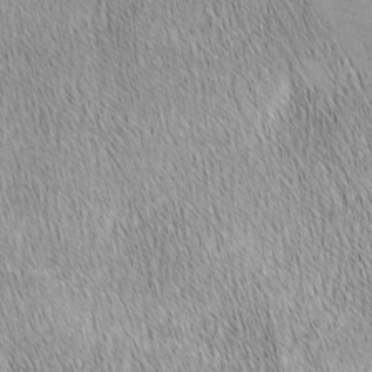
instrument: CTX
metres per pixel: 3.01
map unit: lAa
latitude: -4.8408
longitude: -121.2159
